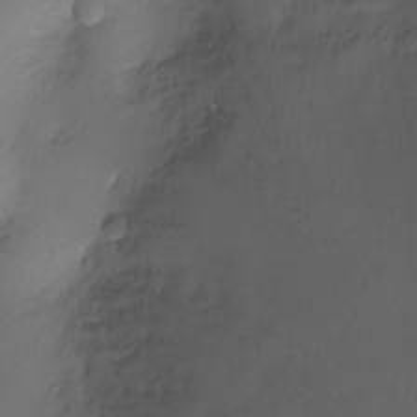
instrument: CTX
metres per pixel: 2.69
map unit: Ht
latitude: -7.6533
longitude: -20.5546
